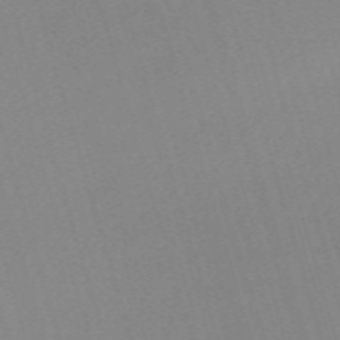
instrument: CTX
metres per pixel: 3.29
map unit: eHh
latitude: -61.8800
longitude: 50.1606
